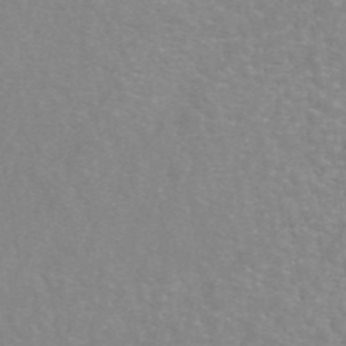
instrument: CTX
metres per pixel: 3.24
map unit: ANa
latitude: 45.4237
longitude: 28.7085
